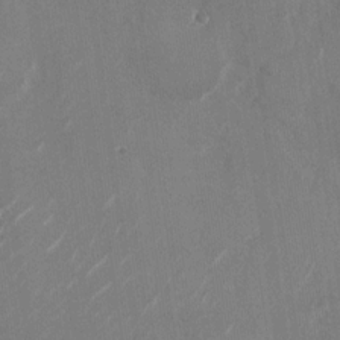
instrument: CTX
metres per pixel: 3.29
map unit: Nhu
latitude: -28.5763
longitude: -74.5168
